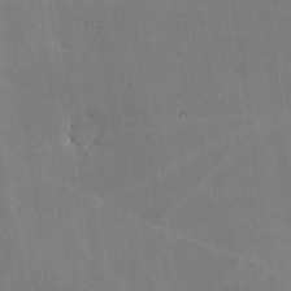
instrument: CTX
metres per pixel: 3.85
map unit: lHvf
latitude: -10.0661
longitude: -102.3845
